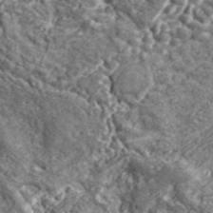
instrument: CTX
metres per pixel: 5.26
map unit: lHvf
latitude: 41.6127
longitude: -90.1200
